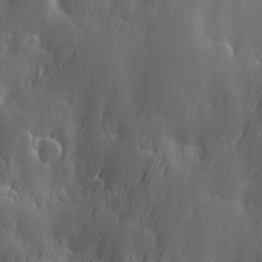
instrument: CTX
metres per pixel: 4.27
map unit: Ave
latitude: 13.0270
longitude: -104.5924
